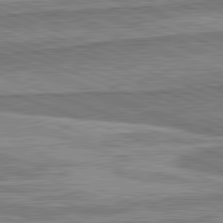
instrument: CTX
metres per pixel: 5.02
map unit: lApd
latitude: 82.0633
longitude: 167.6911
